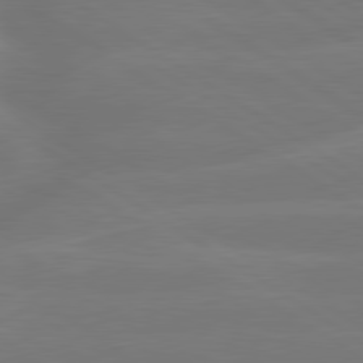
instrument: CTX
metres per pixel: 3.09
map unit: lApd
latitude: 79.8584
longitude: -142.7813
